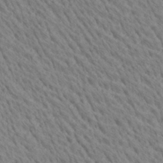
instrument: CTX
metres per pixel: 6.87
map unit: Ave
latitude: 21.1403
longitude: -139.5938
